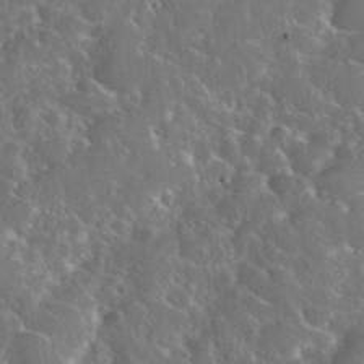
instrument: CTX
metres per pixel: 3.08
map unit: eHh
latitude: 37.3860
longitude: -60.9136
